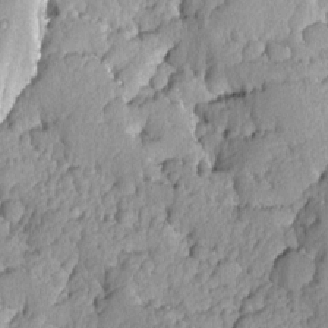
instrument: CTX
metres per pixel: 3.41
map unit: Ave
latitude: -8.9542
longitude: -116.6113
